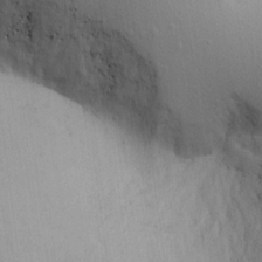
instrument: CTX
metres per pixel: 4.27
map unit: Aa
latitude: 18.8191
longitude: -141.1592
